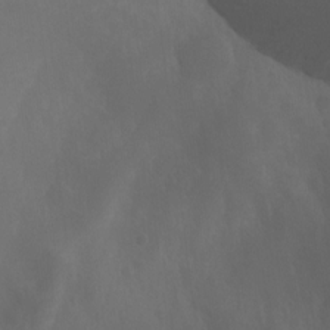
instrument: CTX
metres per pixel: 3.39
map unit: Aa
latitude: -13.1242
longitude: -68.6491
